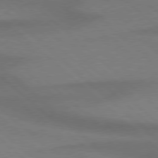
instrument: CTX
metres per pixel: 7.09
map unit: Hpe
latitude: 77.8583
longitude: -157.3292
